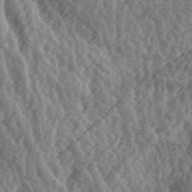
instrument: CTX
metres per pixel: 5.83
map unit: lAa
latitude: -6.9352
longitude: -123.9150
